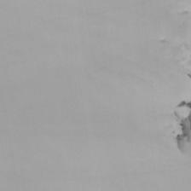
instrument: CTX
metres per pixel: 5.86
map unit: Nhu
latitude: -5.9367
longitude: -94.9514
